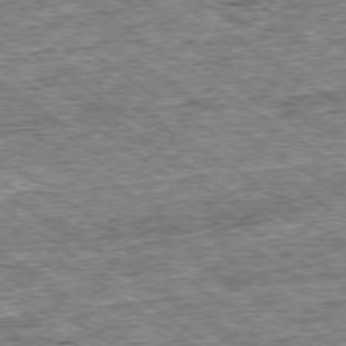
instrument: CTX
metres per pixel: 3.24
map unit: Ap
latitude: -79.1809
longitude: -87.1403
